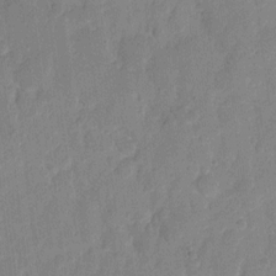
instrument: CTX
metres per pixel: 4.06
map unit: eHh
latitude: 9.6316
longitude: -66.7057
